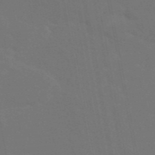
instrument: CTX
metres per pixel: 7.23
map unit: eAb
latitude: 46.1767
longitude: 121.5588
